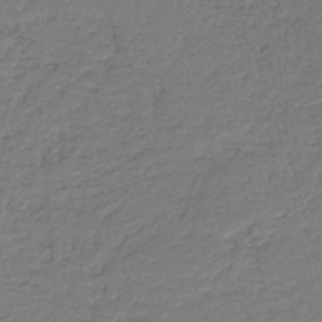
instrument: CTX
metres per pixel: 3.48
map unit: HNb
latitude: -42.5195
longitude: 50.3117
